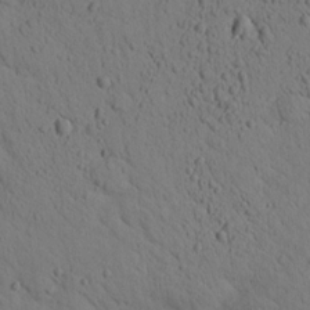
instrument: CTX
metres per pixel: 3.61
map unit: lHvf
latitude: 14.0633
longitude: 178.0661
